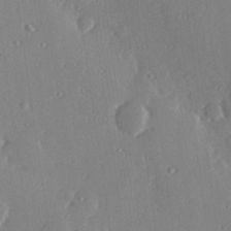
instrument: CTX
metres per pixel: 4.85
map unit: Hve
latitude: 26.3845
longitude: -93.5371
